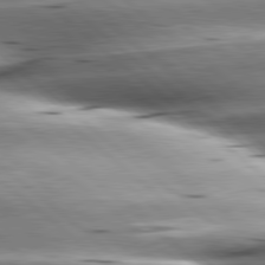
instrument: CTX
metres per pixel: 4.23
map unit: lApd
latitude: 80.2522
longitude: -143.3104
